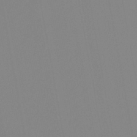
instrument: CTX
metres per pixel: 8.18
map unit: lHb
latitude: -44.8786
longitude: 56.3684
